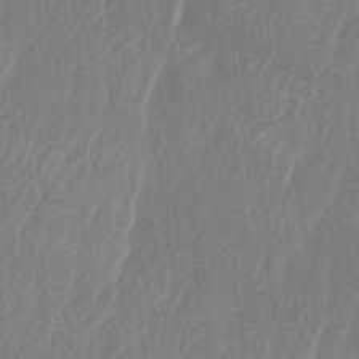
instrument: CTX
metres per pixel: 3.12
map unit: lAa
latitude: -5.7666
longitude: -129.1970
